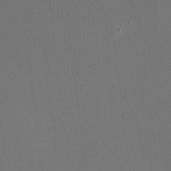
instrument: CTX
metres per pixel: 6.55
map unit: HNhu
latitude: 7.8961
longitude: 9.5966
